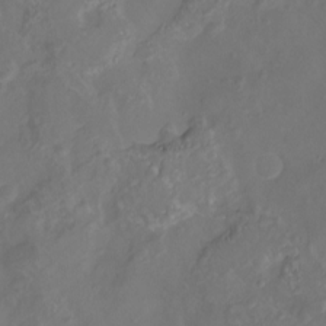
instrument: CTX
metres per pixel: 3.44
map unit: Nhu
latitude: -14.0283
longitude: -61.2726
